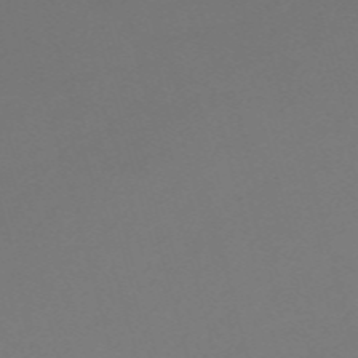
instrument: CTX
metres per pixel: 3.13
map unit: Nve
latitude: -59.8800
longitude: 60.3306
